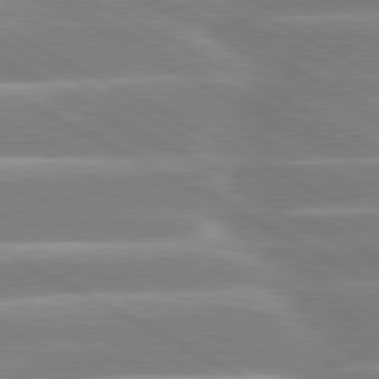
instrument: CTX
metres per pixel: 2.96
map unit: lApd
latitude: 80.1578
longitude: -134.8758
